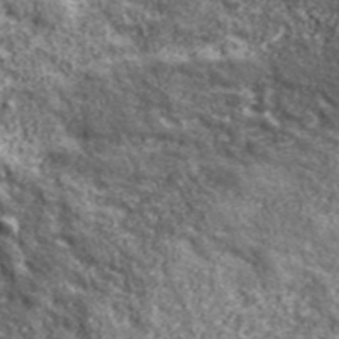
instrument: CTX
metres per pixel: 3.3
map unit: eHh
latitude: 43.6883
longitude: -89.2537
